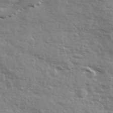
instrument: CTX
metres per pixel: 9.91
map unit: Ave
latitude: 12.9136
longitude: -101.9339
